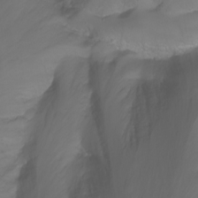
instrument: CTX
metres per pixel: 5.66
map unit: Htu
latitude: -7.1620
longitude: -71.9339
